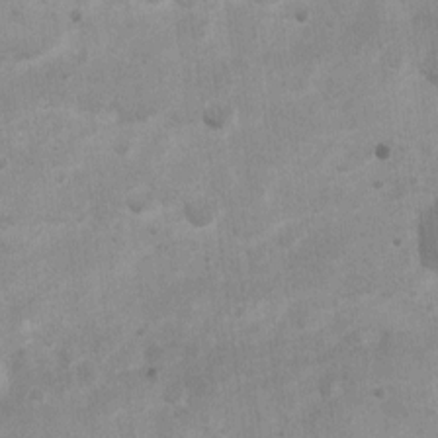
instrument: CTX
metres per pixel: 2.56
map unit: Ht
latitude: 3.2915
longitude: -27.0648
